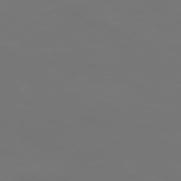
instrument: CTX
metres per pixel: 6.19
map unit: Ap
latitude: -78.6707
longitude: -94.4034
